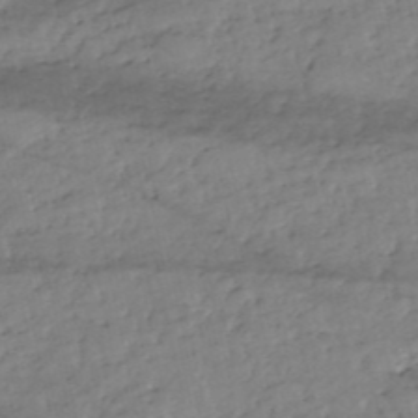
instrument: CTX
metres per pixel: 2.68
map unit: eHh
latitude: -51.8044
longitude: -24.2711
